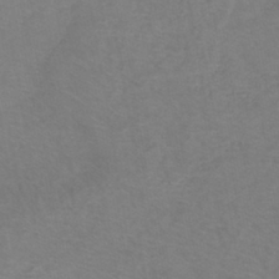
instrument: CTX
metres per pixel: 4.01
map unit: eHh
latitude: -42.4628
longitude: -33.5371
